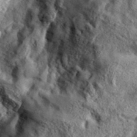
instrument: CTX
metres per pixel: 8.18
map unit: eHh
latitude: 36.7246
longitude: -80.1767
